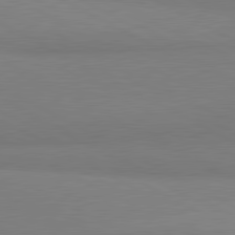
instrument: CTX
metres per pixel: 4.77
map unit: lApd
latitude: 81.1781
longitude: 158.5951
